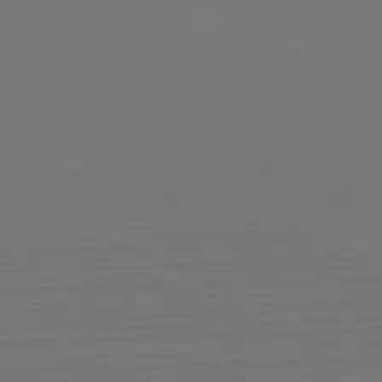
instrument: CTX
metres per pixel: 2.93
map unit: Hpe
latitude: -81.9745
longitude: 6.8030
